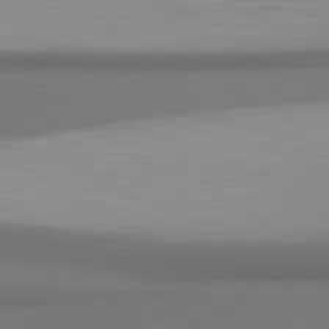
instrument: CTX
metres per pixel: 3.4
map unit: lApd
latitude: 81.4615
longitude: 171.6344
